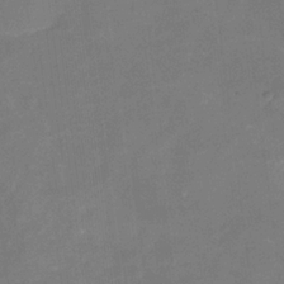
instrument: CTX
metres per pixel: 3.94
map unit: Nhu
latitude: -17.0298
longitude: -56.6112
